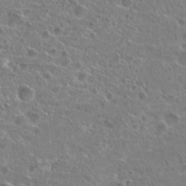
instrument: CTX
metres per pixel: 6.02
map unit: Hto
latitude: 20.3845
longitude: -40.6490
